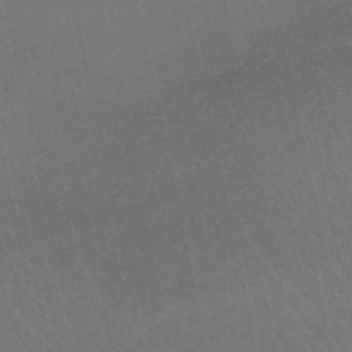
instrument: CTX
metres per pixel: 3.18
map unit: lHb
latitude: -46.5573
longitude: 77.4643
